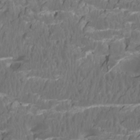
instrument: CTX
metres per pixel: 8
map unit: Htu
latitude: -5.7099
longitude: -73.6694
